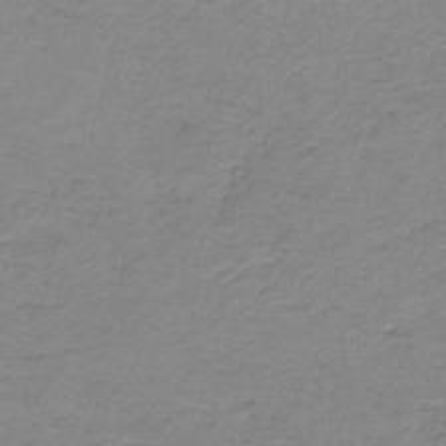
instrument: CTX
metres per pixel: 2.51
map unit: HNb
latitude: -37.1242
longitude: 53.6532
